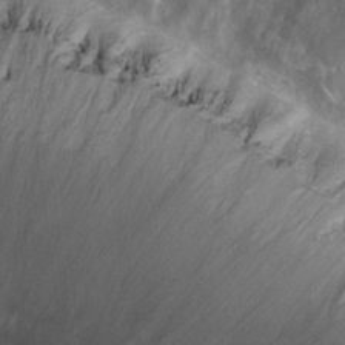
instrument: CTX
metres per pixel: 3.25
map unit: Hto
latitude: 22.1578
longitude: -51.7260
